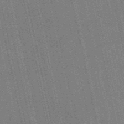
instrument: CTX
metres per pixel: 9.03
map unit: HNb
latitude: -53.8233
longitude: -38.1767
